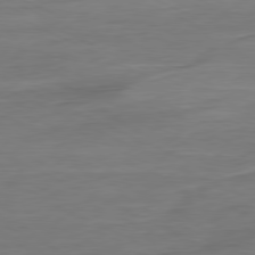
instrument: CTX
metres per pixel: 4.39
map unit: Ap
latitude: -80.6897
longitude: -81.9150
